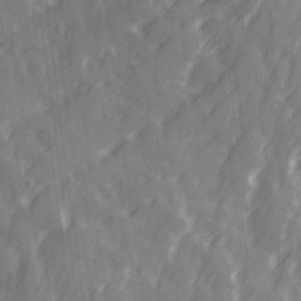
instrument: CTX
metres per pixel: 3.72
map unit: Ave
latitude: 19.6505
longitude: -131.7450
